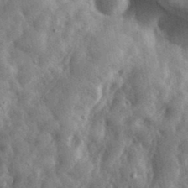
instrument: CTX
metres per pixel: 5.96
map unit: eHh
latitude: 34.7246
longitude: -68.6491
